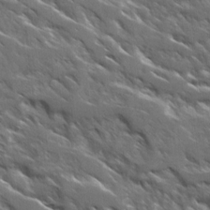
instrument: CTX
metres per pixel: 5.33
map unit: Ave
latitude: 17.7072
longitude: -130.4412
